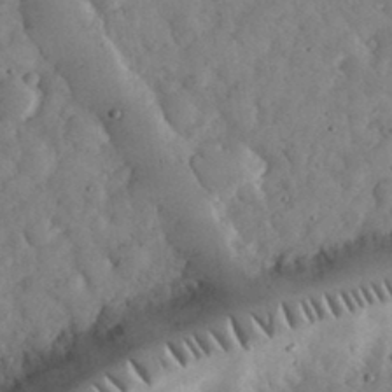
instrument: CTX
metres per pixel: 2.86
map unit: eHh
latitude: 33.8394
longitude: -69.3860
